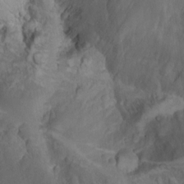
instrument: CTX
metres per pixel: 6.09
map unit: Nhu
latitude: -4.6329
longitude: -86.2522
